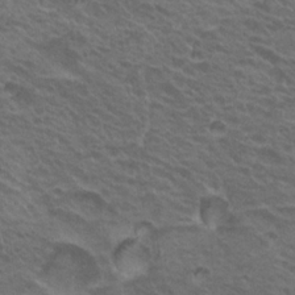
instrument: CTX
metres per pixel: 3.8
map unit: Nhu
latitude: 20.6869
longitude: -31.1592
